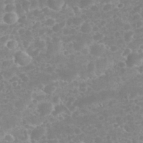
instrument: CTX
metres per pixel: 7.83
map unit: eHh
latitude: 32.4034
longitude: -61.0647
